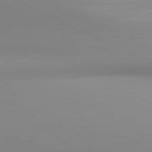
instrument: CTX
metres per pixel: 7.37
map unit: lApd
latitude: 80.7624
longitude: 143.9745
